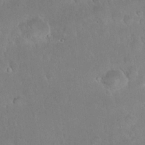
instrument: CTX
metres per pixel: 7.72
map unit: eHh
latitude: 22.3089
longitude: -58.3656
